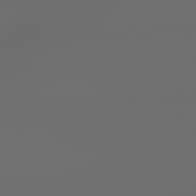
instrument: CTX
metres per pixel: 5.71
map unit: lApd
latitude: 79.0081
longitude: -167.3670
